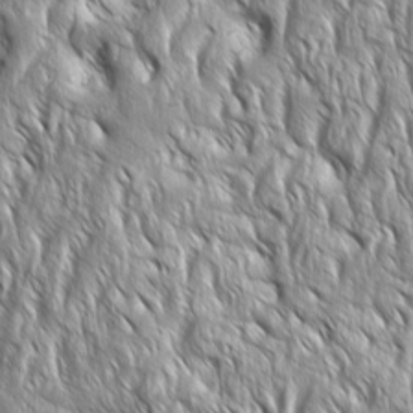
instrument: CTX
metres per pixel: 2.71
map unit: Aa
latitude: 8.2901
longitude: -132.2334
